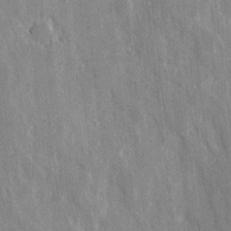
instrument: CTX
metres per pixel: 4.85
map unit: Ave
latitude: 22.8002
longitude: -134.1577
